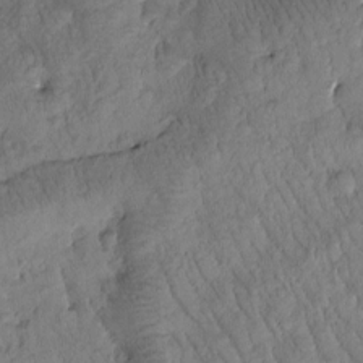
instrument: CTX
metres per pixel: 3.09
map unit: Htu
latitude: -0.8030
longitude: 174.9730
